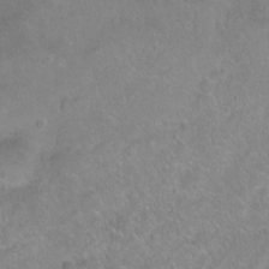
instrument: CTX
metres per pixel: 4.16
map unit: Hto
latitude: -5.7099
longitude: -35.2348
